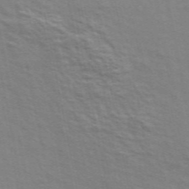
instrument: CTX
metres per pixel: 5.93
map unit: ANa
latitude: 48.9703
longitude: -74.9136
